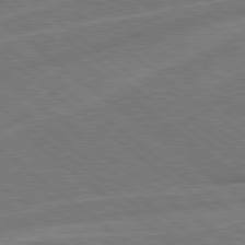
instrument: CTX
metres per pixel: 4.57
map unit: Hpe
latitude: 78.6113
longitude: -153.7639
